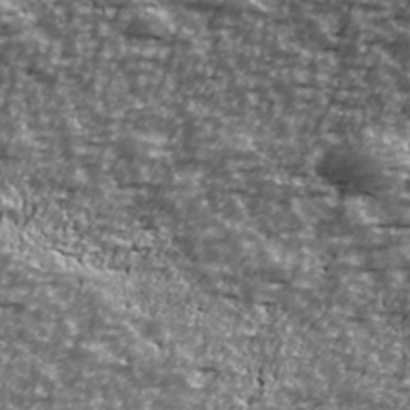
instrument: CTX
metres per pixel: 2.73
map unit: Ave
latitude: 40.9513
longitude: -113.9717
